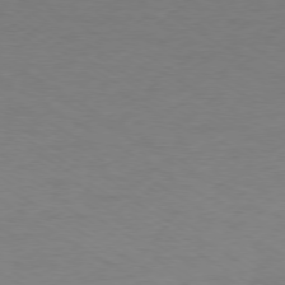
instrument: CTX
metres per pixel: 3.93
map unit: Ap
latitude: -78.2928
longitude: -58.2334
